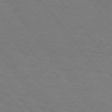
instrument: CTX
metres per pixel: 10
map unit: Hpe
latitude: 74.8191
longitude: -138.2145
